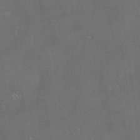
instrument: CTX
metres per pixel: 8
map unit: Hve
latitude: -11.4266
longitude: 174.6329
